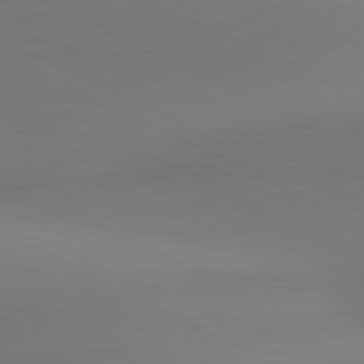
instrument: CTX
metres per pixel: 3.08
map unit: lApd
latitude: 81.3104
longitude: 145.7478
